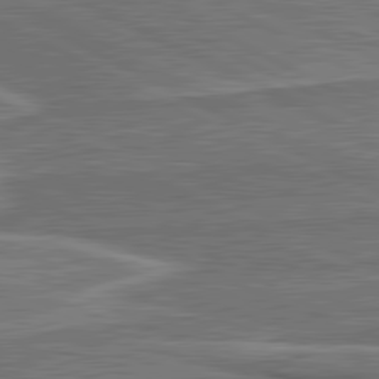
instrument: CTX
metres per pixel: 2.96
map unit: lApd
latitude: 81.2915
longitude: 141.9367
